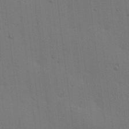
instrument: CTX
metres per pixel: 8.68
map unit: lAa
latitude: 12.1767
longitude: -108.7057
